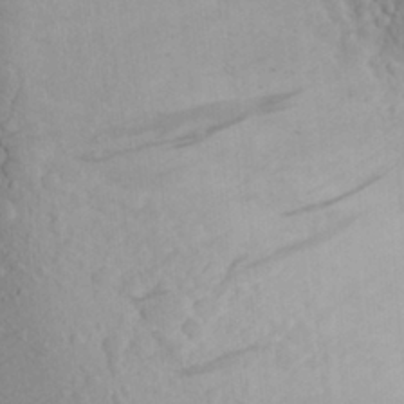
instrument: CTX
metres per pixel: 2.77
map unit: Aa
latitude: 24.8757
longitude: -146.8569
